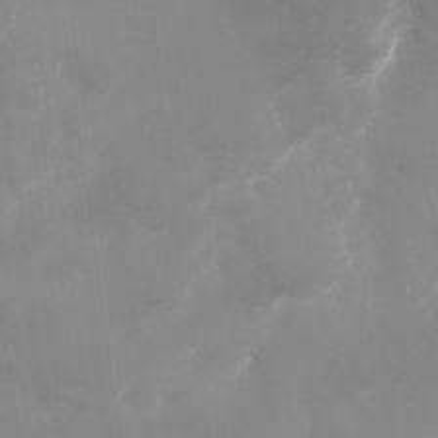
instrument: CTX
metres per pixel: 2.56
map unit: Nhu
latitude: -27.6343
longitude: -75.4804
